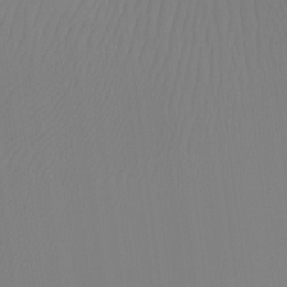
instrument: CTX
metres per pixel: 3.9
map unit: Htu
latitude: -13.1431
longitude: -48.6302
